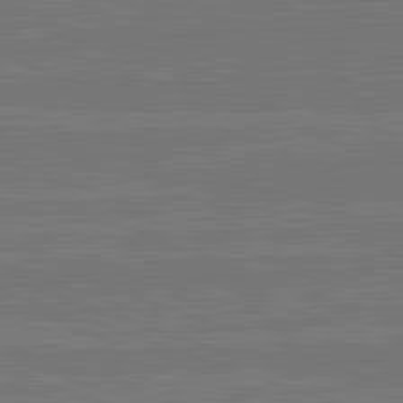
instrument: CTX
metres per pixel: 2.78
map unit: lApd
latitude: 82.7246
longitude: 174.6896
